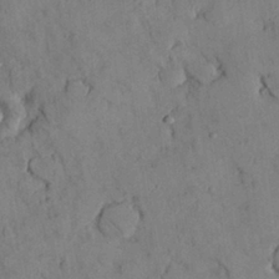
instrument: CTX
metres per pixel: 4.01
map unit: Nhu
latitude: 28.3278
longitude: -72.3090
